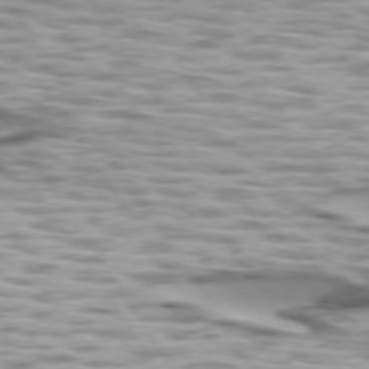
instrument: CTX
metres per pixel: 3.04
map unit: lApd
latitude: 73.7072
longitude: -57.2348
